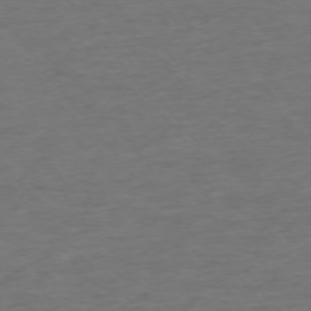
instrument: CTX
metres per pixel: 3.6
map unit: Ap
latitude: -75.7478
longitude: -84.6680
